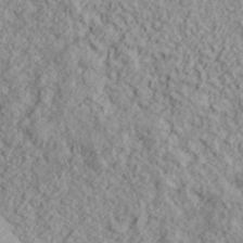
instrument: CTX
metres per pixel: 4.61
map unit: lHvf
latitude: 38.6112
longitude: -89.9151
